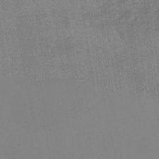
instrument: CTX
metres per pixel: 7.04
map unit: eHb
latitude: -48.4251
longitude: 85.3887
